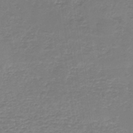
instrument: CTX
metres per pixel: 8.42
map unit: HNb
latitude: -31.8422
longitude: 59.6154
